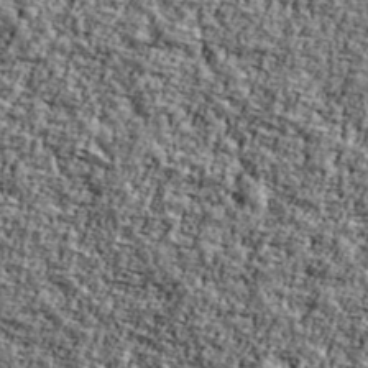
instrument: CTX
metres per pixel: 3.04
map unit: Ave
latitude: 42.5735
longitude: -110.8947
